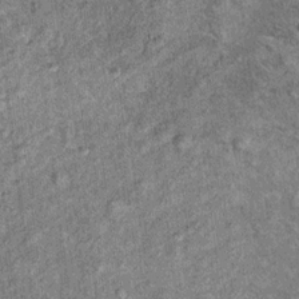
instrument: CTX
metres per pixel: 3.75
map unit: Ht
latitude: 11.3860
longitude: -38.6301
